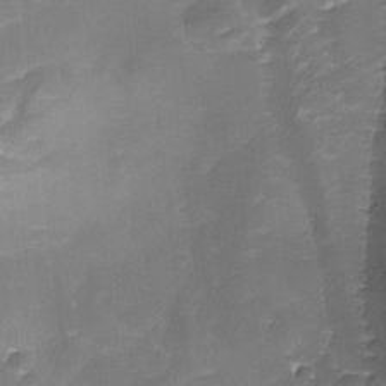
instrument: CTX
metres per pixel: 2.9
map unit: Ave
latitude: -8.5007
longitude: -122.8002
